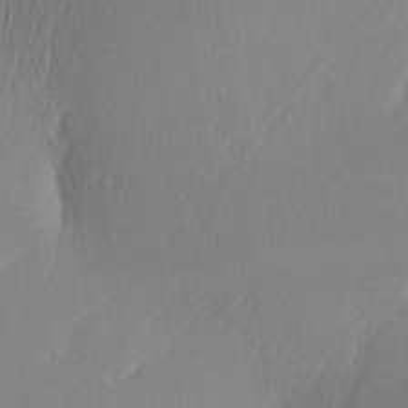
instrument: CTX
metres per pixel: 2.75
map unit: Aa
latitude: 27.9717
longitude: -137.0648
